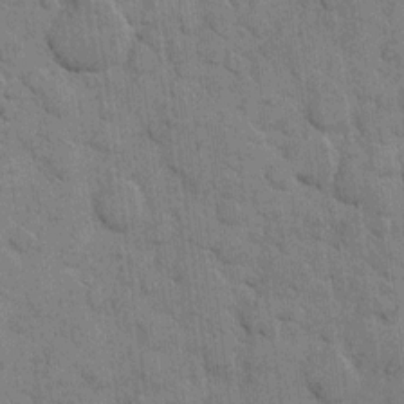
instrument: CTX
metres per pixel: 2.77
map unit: eHh
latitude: 9.7261
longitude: -64.9892
